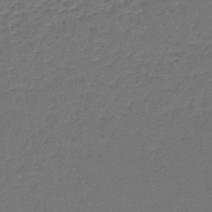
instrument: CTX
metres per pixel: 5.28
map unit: lHb
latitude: -46.0661
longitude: 63.2754
